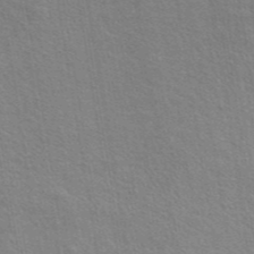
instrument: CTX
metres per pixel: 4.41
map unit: eAb
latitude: 44.0255
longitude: 111.8611
